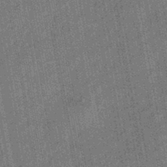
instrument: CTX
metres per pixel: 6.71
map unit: eHb
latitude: -44.1039
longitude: 88.0283
